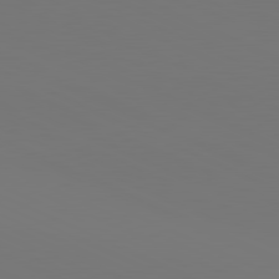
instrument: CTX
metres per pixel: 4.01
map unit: lApd
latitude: 81.1970
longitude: 147.6344
